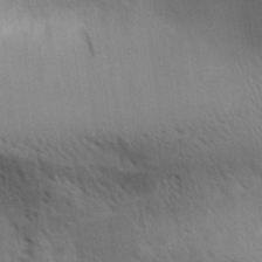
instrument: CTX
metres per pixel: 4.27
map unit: Aa
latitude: 32.6868
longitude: -140.5923
